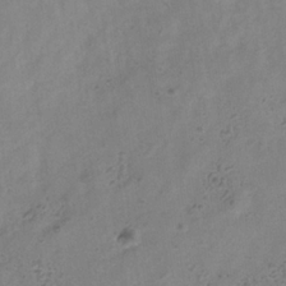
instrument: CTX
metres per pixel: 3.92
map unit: Hve
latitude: -34.3117
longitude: 89.8044
